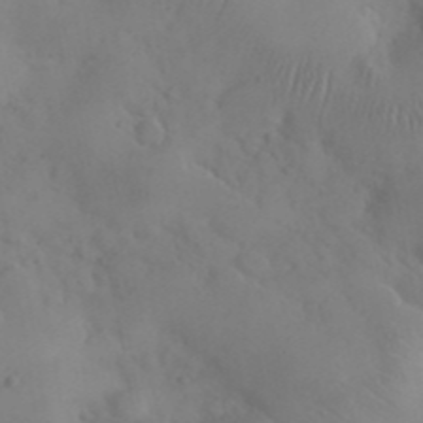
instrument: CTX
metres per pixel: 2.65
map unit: eHh
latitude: 25.7827
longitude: -66.7057
